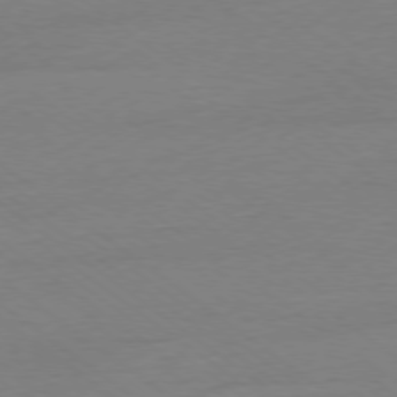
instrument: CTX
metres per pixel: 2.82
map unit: Ap
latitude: -78.5195
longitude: -95.1592
